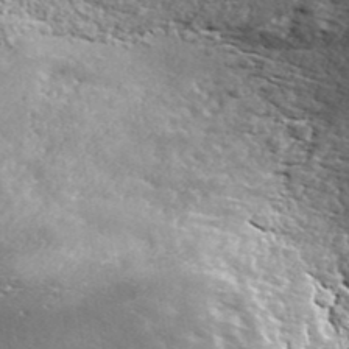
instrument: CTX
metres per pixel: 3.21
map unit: ANa
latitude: 41.6127
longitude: -86.9136
